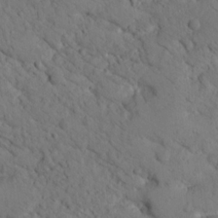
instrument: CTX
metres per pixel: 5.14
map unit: lHvf
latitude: 14.1200
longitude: 178.6329
